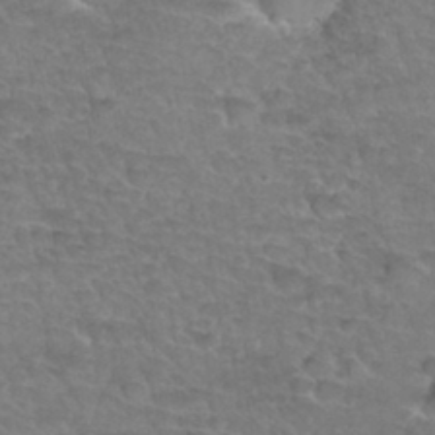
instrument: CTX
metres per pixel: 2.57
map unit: Hto
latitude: 34.3845
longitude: -46.6869
